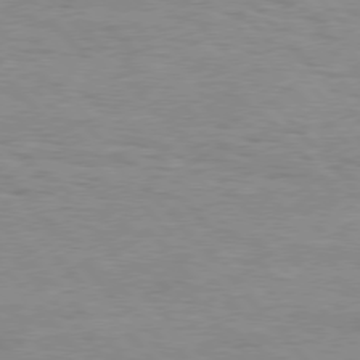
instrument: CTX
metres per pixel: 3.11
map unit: Hpe
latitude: 76.4601
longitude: -152.0822
